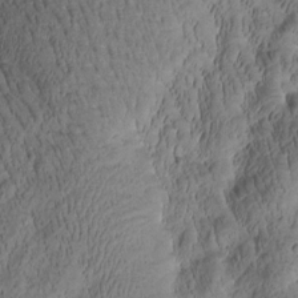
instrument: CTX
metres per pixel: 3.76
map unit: Htu
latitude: -2.5384
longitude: 171.2565
